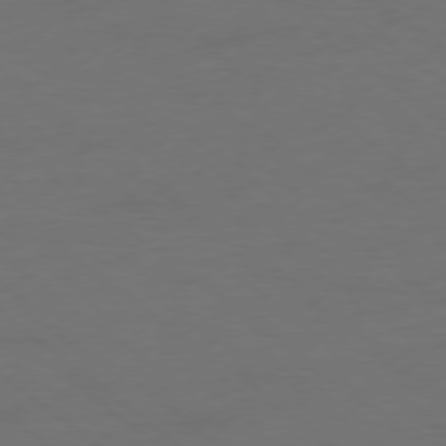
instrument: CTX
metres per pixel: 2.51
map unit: Ap
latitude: -78.6707
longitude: -56.0444
